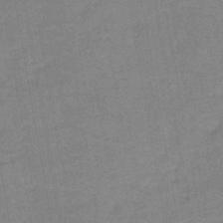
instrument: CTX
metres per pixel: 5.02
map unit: HNb
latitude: -45.5021
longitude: -37.8017
